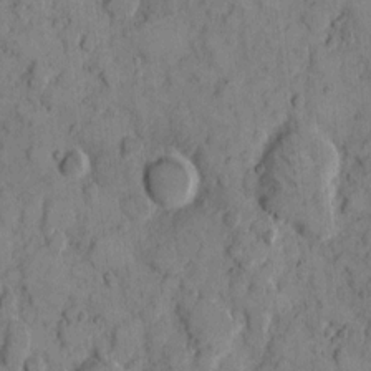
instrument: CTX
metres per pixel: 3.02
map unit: eHh
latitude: 7.7261
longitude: -63.7072
